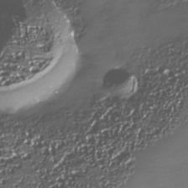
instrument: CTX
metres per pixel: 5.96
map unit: Nhe
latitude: -34.5007
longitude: -88.8569
